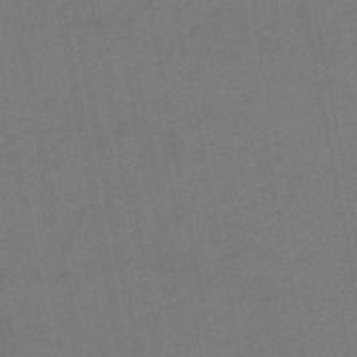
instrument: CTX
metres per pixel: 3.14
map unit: eHb
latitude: -48.2362
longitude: 89.0675
